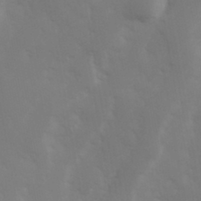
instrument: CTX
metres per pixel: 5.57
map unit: Hve
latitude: 32.9892
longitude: 150.8219
